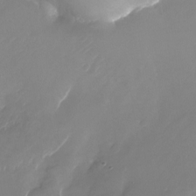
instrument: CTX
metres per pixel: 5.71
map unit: Nhu
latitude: -23.4266
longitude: -71.8394
